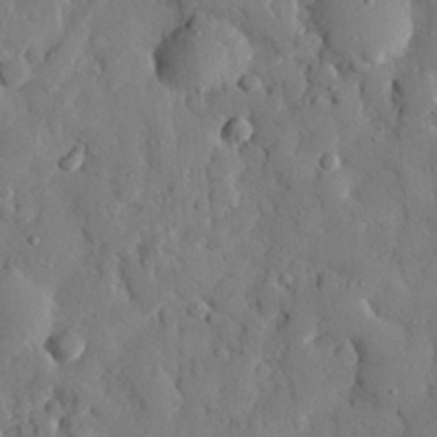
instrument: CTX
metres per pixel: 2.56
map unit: eHh
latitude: 27.3104
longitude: -77.4993
